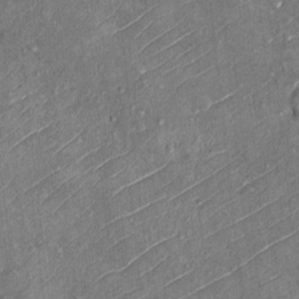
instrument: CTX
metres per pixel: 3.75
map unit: Ht
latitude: 10.1956
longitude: -37.6694
